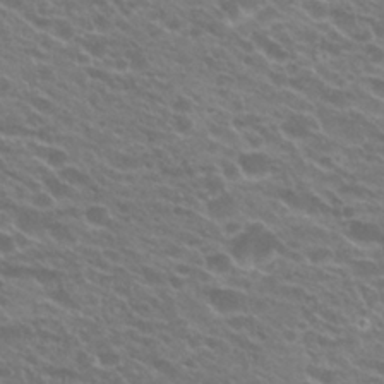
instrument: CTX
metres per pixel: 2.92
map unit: Hto
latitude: 24.0255
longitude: -37.1592
